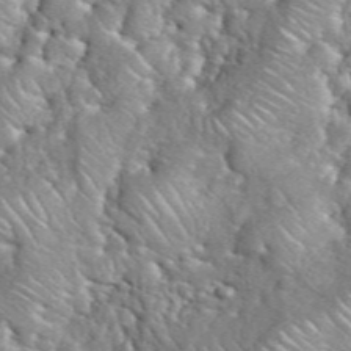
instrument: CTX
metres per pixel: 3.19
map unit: eHh
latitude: 39.2915
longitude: -58.9514
